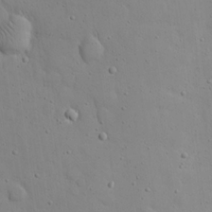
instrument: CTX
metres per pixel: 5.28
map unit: eHh
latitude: 20.8569
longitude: -62.8191
